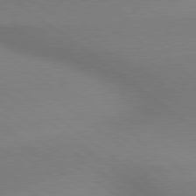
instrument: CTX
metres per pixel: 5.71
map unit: lApd
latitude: 79.2348
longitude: 179.8233
